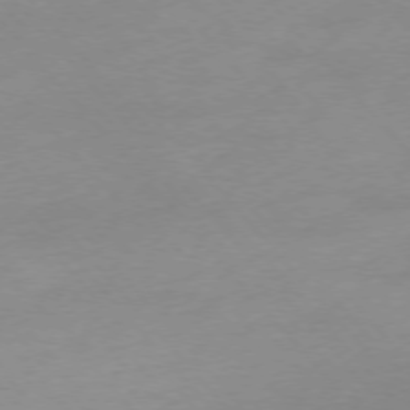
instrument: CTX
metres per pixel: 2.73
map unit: Hpe
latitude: -76.2550
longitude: -15.0081
